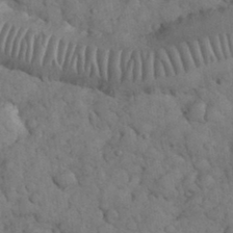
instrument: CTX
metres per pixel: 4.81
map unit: eHh
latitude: 33.2348
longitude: -67.3670
